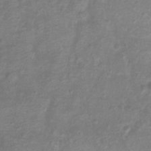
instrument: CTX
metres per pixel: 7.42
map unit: Htu
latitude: 2.8380
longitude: -21.6505
